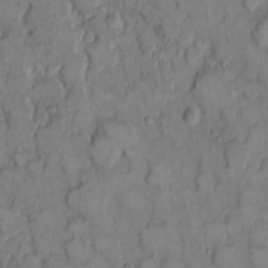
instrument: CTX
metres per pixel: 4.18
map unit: eHh
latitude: 9.5560
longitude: -61.9339
